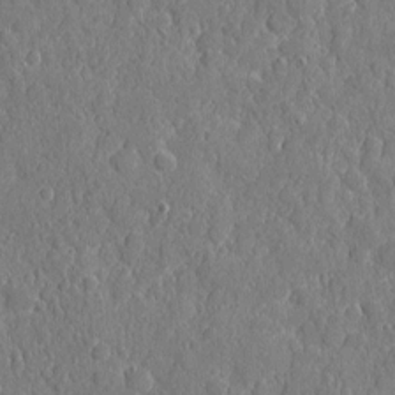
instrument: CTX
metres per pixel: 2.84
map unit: eHh
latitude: 6.7624
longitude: -74.6302
